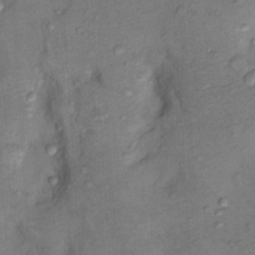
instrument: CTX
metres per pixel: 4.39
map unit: Nhu
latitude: 8.3845
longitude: -24.6490
